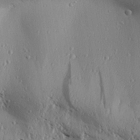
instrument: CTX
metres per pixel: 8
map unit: Aa
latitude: 31.0837
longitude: -137.8206
